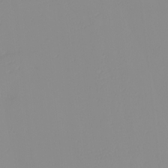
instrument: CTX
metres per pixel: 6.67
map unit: eHh
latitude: -4.4440
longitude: -80.1200
